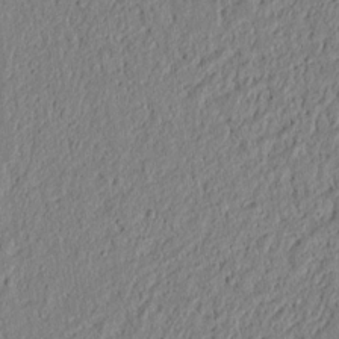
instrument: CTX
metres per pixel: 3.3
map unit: lAvf
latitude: 6.8380
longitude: 165.1243
